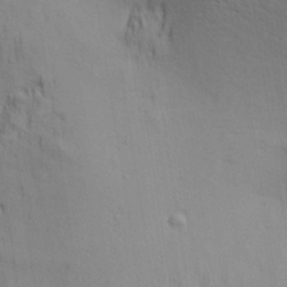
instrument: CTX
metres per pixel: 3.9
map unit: Aa
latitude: 28.2711
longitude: -138.8002
